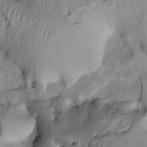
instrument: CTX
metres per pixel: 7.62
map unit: Htu
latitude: -2.7274
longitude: 149.9556
